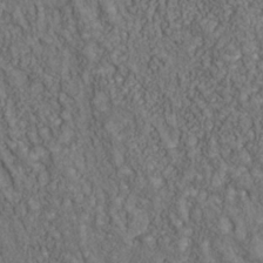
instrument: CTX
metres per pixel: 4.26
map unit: Nhu
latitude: -39.4077
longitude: -84.2712
